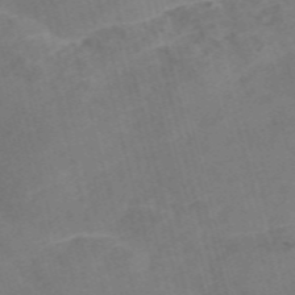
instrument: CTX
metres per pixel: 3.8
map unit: Nve
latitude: -58.3873
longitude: 54.9920
